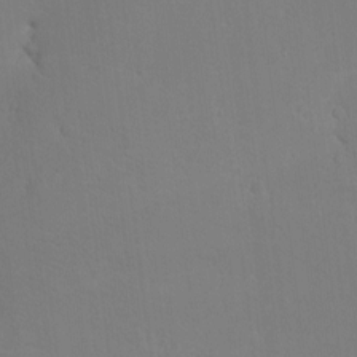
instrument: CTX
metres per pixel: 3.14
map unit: eHh
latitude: -3.1053
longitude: 19.5588
